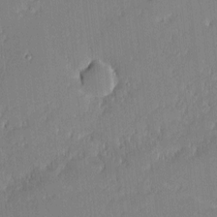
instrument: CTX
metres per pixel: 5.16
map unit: eHh
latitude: -2.5006
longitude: -83.0080
